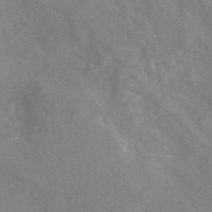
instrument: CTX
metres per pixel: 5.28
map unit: eAb
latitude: 48.4223
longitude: 119.1620
